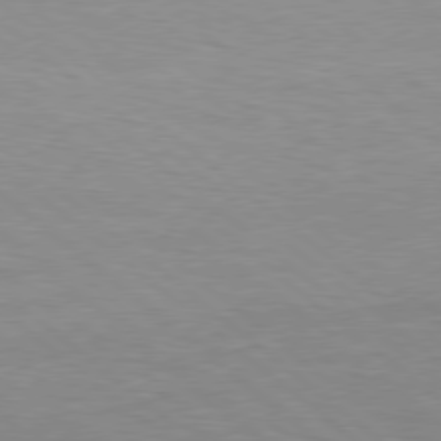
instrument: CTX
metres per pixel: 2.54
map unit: Hpe
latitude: 78.1578
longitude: -151.4615
